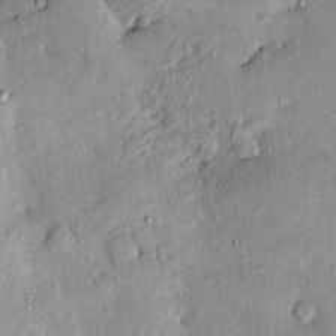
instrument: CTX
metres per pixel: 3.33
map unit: eHh
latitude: 0.0444
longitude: 15.9178
